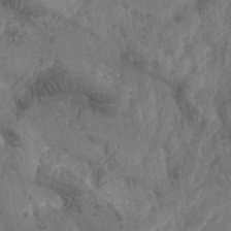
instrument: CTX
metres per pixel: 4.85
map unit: Nhe
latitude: -37.2753
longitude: 138.6897
